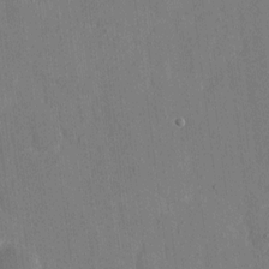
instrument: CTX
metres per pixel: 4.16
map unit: eHh
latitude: 8.8758
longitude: -68.0822
